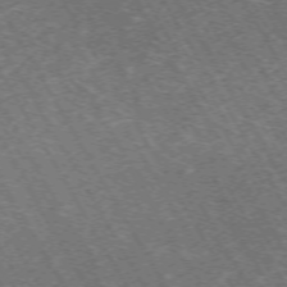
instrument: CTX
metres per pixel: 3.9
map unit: Hpe
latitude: -72.1606
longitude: 12.8408
